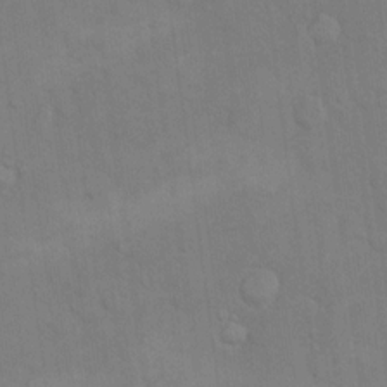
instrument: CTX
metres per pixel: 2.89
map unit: eHh
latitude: 16.8758
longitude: -66.2144
